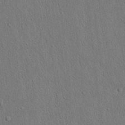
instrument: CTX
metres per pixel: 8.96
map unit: lAvf
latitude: 7.3482
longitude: 167.6911
